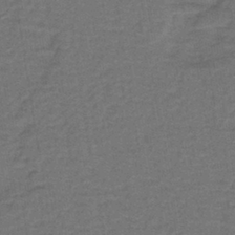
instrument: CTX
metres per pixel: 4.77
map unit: lHb
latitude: -39.4644
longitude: 58.2172
